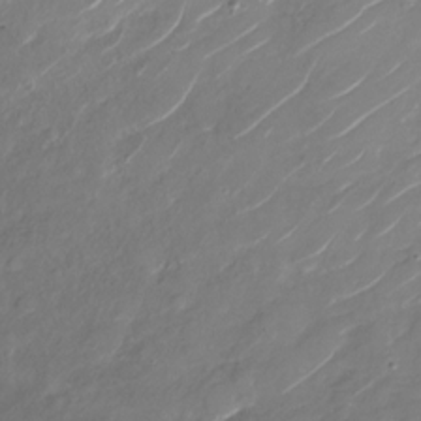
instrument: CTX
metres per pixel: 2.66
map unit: Nhu
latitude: -28.6330
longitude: -72.2901
